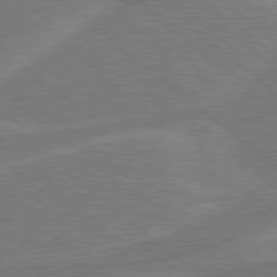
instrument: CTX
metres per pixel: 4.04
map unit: Hpe
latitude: 78.2523
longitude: -153.2348
